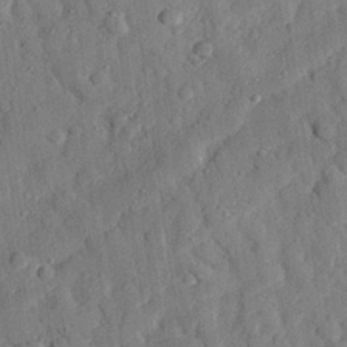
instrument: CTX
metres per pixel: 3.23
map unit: eHh
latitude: 27.4238
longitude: -77.7827
